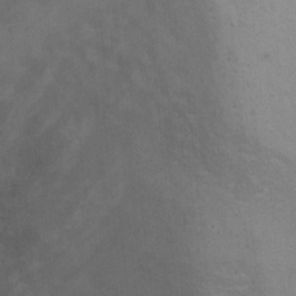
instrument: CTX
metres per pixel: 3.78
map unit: Ht
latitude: 2.3845
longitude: -25.8205
